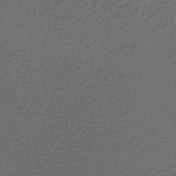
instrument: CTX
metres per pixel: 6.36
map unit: lHb
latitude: -40.6329
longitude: 73.7477
